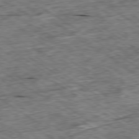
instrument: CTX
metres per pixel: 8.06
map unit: Ap
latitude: -79.6344
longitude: -86.9702
